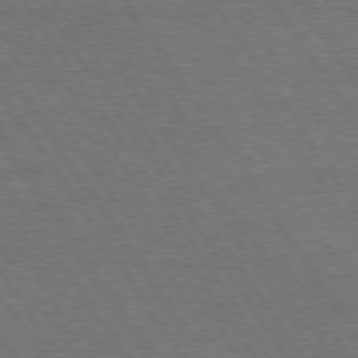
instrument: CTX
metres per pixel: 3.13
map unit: Hpe
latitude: 74.9136
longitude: -141.9717
